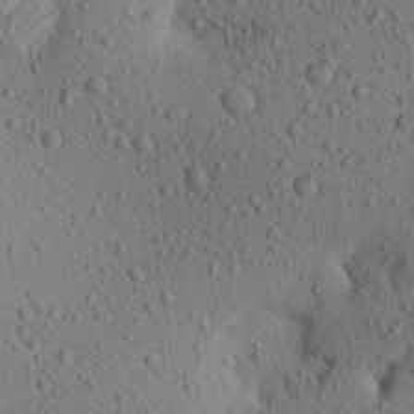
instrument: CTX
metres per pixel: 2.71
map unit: Aa
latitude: 22.4601
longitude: -139.8961
